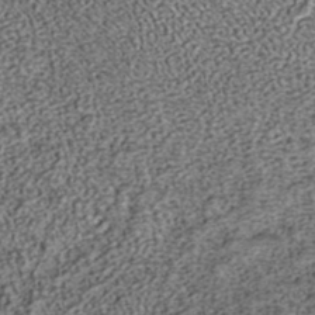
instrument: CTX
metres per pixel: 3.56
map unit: ANa
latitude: 37.6127
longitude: 17.3699
